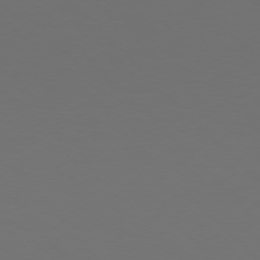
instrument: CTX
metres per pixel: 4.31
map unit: Hpe
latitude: 77.7071
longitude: -170.6679
